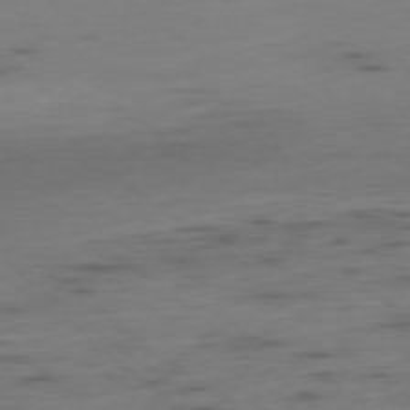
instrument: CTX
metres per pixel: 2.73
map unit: Hpe
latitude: -79.3698
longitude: 13.1053
